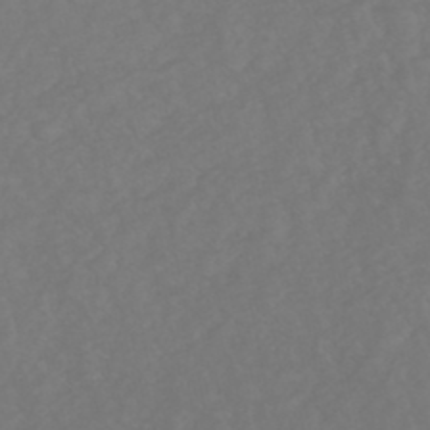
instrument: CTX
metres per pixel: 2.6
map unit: HNhu
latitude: -49.0298
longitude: 101.2753
